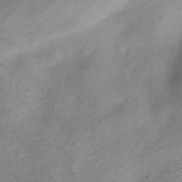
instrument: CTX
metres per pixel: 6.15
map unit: Nve
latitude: -20.7463
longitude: 108.1984
